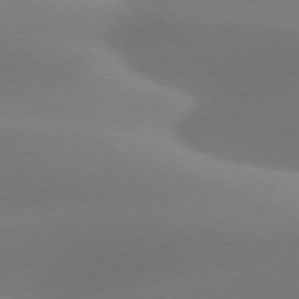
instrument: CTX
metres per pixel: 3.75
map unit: lApd
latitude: 77.8961
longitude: -50.9324
